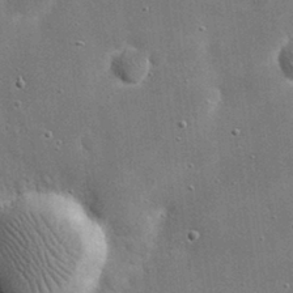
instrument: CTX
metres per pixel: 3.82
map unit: eHh
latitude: 20.6869
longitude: -67.3859
